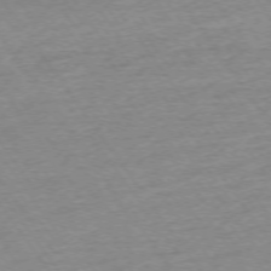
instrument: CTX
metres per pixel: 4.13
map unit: Ap
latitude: -74.7652
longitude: -84.0822
